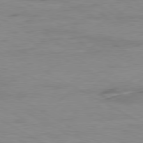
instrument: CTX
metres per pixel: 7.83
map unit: Ap
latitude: -80.4629
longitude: -51.4993
